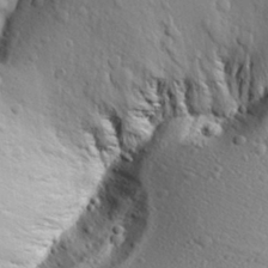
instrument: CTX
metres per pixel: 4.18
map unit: Aa
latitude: 29.9528
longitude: -138.4601
